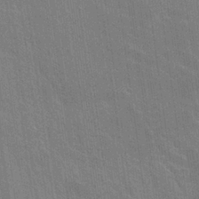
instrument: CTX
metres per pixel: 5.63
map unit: Hto
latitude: 25.9528
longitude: -43.2159
